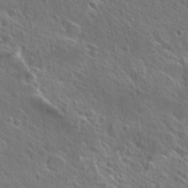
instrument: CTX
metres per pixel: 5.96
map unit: Hto
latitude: 25.9339
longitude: -45.3670
